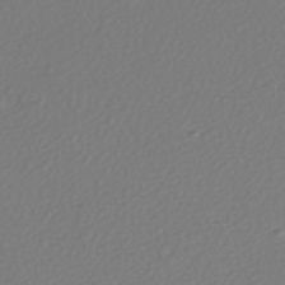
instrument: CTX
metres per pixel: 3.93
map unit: HNhu
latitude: -46.7274
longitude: 105.3698
